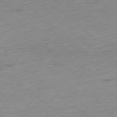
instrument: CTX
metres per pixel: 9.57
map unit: Ap
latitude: -78.2739
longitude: -63.2159
